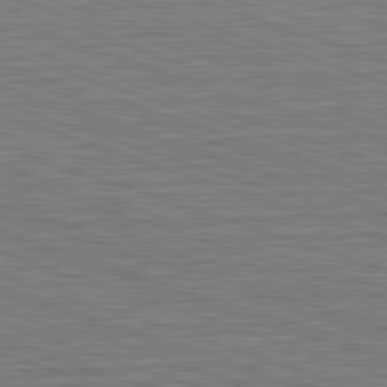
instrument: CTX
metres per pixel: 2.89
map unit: Hpe
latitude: -82.8786
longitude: 8.9542
